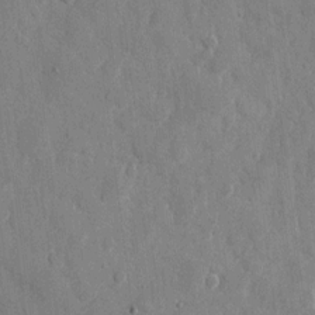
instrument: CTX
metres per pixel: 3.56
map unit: eHh
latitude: 10.1389
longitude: -67.5371
